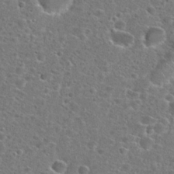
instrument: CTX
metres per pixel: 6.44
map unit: Hto
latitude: 24.0444
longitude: -46.7813
